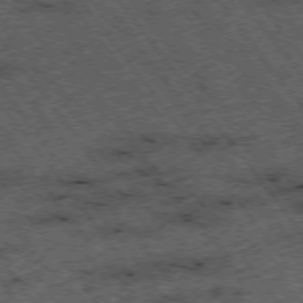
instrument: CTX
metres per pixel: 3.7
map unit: Hpe
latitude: -75.7289
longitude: -19.0836
